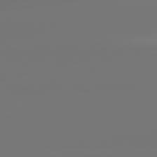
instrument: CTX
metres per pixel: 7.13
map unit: lApd
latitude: 81.1214
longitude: -152.3090
